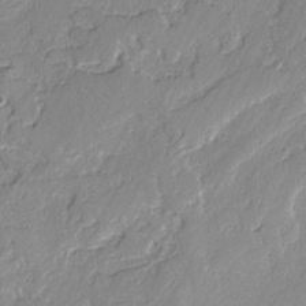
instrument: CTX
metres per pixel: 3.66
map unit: lAvf
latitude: -2.2550
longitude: -108.6112
